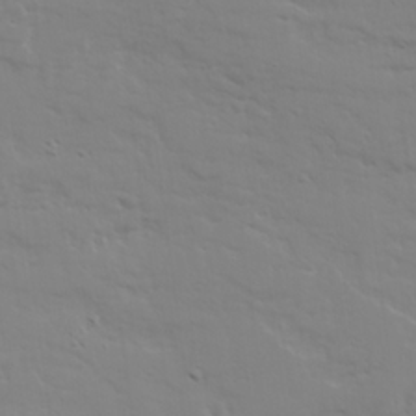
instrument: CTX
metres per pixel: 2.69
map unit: Ave
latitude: 22.9514
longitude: -131.9717
